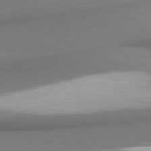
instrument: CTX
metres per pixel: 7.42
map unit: lApd
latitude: 80.8002
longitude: 178.0661
